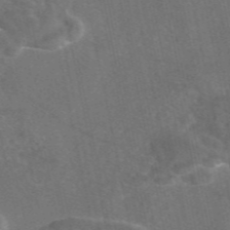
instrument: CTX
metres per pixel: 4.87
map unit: eAb
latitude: 46.8191
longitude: 117.8044
